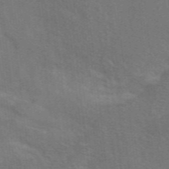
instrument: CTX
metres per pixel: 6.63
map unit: eAb
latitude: 49.4426
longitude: 119.3132
